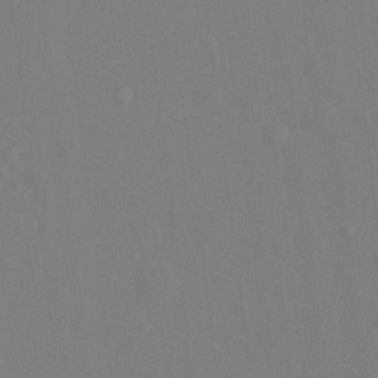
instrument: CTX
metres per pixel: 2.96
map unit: Hto
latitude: -12.6330
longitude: -39.4237
